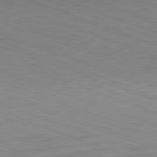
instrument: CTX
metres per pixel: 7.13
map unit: Hpe
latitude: -82.4818
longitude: 13.2754
